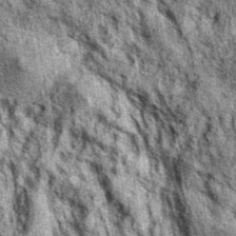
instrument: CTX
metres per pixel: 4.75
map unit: eAb
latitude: 37.8205
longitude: 105.8044
